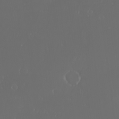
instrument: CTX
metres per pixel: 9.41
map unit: eHh
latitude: -3.2375
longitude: 20.3306
